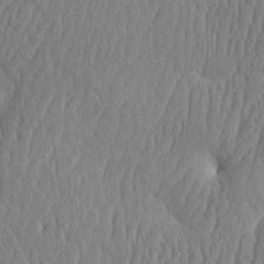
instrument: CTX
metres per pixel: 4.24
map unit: eHh
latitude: -3.7099
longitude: 14.8786
